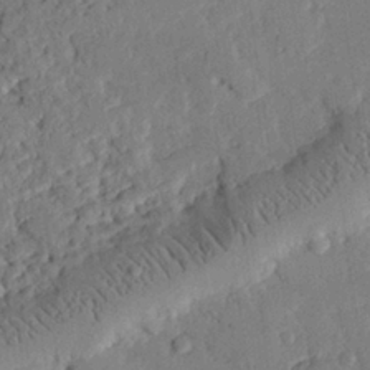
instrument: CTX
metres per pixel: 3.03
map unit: eHh
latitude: 25.8583
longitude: -81.1970
